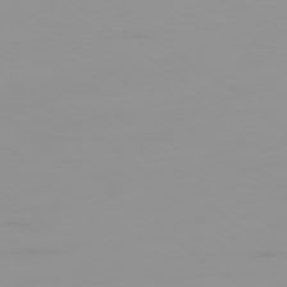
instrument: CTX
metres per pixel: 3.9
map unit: Ap
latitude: -79.5399
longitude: -71.1403
